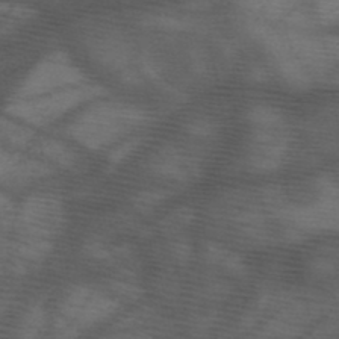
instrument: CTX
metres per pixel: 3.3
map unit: HNb
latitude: -47.9745
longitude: -40.7624
